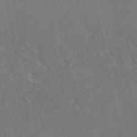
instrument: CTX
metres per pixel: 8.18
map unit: eAb
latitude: 46.3657
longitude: 107.5210
